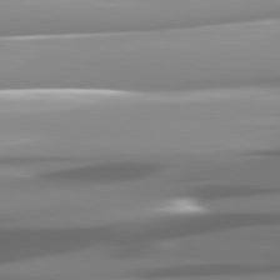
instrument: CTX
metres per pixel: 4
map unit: lApd
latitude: 82.0633
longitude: -143.7450
